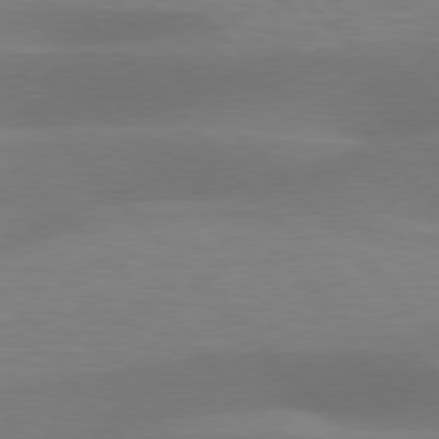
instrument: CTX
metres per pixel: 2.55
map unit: lApd
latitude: 77.0836
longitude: -59.0081
